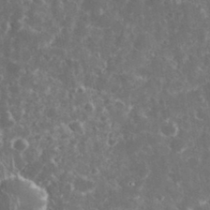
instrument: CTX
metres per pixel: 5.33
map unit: eHh
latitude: 33.1970
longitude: -62.4034
